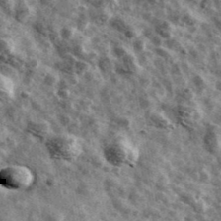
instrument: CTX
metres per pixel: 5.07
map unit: Ave
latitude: 42.0444
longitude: -107.6316
